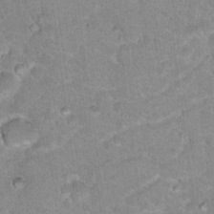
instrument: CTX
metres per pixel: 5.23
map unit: Nhu
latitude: 18.3278
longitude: -31.7072
